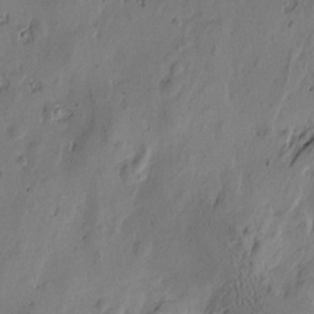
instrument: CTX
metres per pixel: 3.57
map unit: Htu
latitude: -3.4454
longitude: -177.2537
